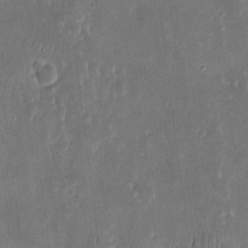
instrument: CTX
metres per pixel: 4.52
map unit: eHh
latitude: 8.9514
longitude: -73.7261
